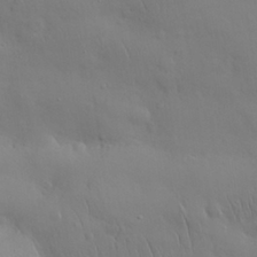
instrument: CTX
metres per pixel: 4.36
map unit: Nhu
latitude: 27.5749
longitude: -68.5357
